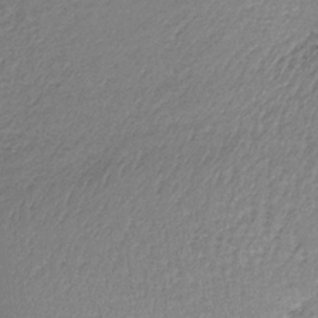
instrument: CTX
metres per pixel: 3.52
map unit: HNb
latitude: -33.9745
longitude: 63.3131
